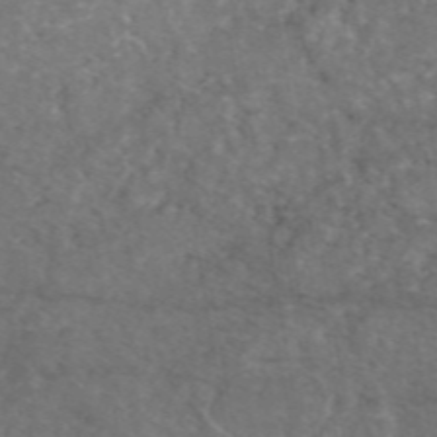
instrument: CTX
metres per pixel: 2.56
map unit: eAb
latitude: 47.7639
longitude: 110.9730
